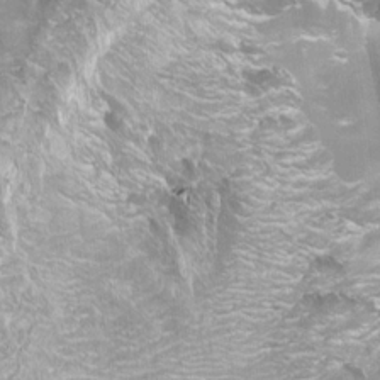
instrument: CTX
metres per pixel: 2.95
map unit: Aa
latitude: -9.1242
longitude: -71.6883
